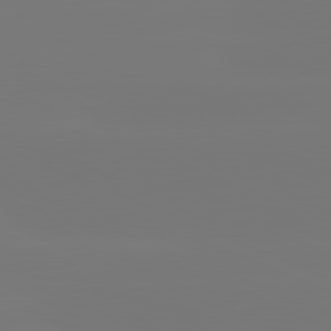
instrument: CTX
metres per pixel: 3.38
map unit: lApd
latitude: 81.3671
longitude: -150.5545
